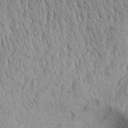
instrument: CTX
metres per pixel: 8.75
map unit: Aa
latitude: 30.4790
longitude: -136.4979
